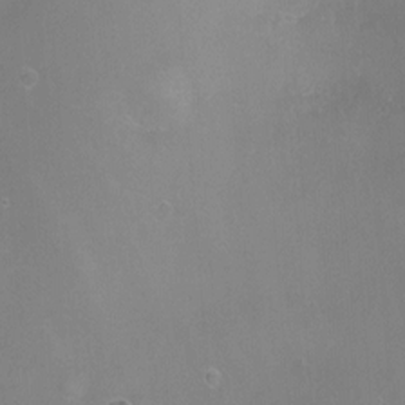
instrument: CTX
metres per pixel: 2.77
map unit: Ht
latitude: -7.0108
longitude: -35.0647
